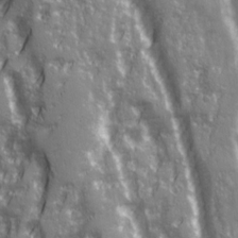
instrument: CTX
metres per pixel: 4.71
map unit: Ave
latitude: 21.2915
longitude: -132.8947
